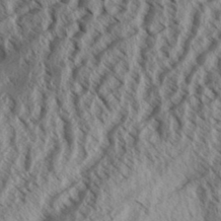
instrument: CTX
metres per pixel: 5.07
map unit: Aa
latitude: 32.4223
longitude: -137.6883
